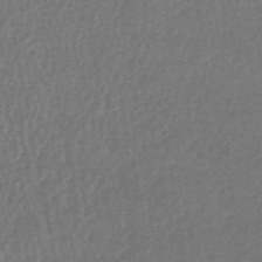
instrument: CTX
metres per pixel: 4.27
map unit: HNhu
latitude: -49.2187
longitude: 101.5966
